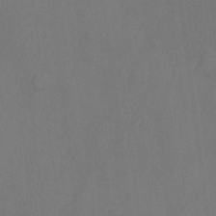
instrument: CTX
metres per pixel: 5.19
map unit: Hto
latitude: -10.3684
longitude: -36.6869
